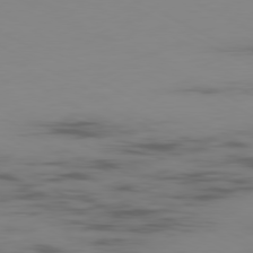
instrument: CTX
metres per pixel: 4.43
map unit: Ap
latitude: -80.1795
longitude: -62.4979
